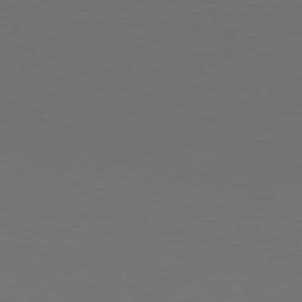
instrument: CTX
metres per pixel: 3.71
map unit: Hpe
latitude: 76.6679
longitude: -137.7261
